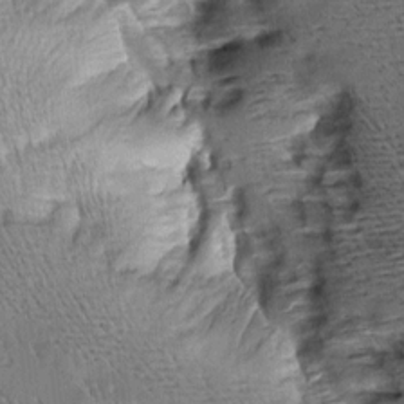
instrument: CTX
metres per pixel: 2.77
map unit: Aa
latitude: 9.1781
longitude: -141.2348
